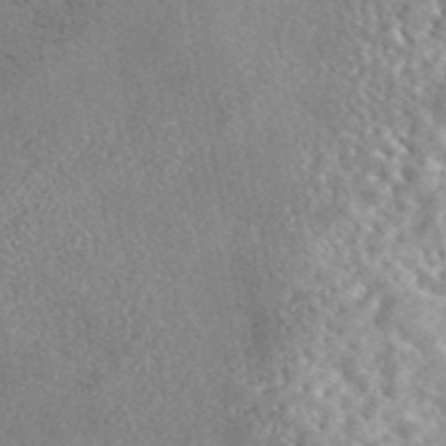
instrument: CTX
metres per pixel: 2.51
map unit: eAb
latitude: 45.4615
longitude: 128.0850
